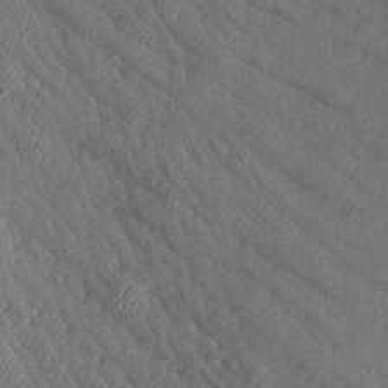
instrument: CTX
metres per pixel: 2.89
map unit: Aa
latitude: 17.8772
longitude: -145.3859
